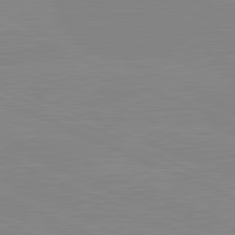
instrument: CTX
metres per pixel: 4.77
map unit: lApd
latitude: 81.6505
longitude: -156.2711
